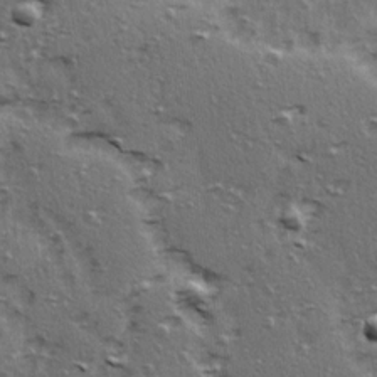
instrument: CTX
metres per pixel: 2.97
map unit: Ave
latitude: 15.4049
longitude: -104.7813
